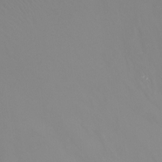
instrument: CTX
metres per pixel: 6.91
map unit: Ht
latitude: -4.7841
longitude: -26.8947
